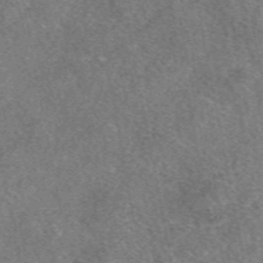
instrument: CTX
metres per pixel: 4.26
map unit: eAb
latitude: 48.4412
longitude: 109.7667
